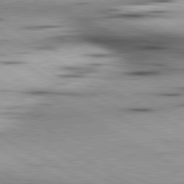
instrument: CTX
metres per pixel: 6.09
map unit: lApd
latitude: 80.3467
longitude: 157.2754
